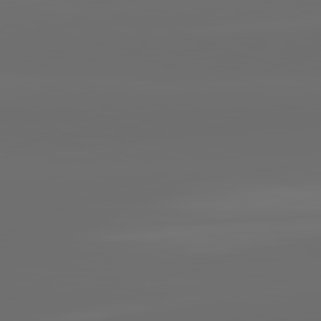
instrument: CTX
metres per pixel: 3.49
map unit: lApd
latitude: 82.2144
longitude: -166.3089
